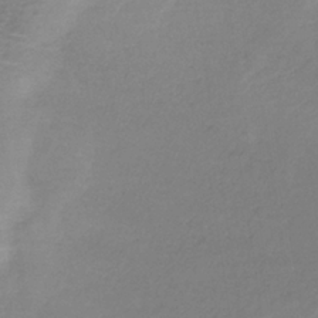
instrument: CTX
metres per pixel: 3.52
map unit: HNb
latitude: -33.4833
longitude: 55.8045
